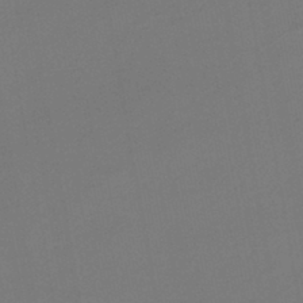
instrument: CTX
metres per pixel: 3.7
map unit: lHb
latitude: -42.5006
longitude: 74.0094
